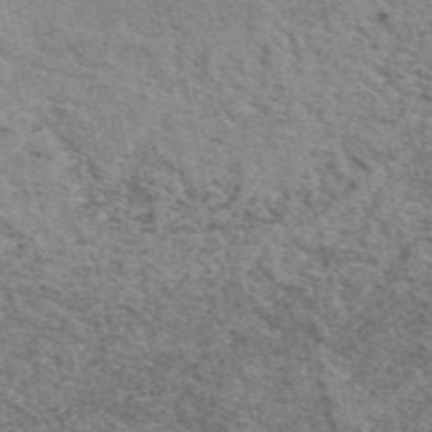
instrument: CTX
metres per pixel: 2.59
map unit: eAb
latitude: 49.2159
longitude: 106.0094
